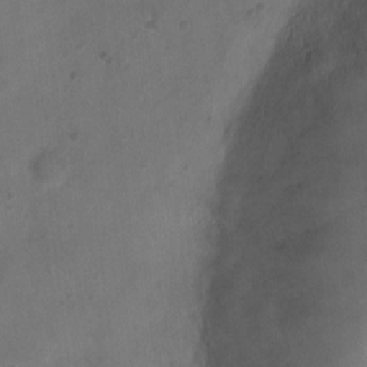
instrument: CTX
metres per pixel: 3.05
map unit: Ht
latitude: -11.8422
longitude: -21.0459
